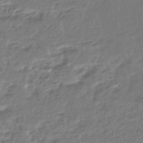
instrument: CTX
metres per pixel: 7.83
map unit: HNhu
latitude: -46.2550
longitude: 103.3132
